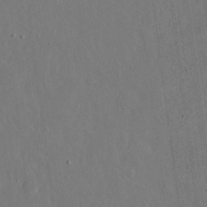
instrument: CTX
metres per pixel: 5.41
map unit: eHh
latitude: 17.0836
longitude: -69.9528
